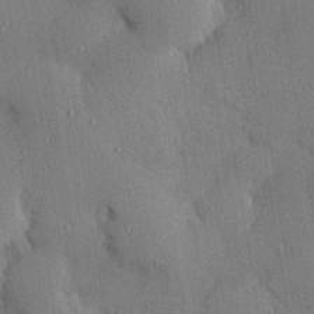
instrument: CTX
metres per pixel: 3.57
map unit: Hve
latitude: 27.4238
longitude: -90.2900
